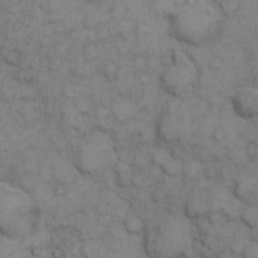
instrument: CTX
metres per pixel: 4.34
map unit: eHh
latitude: 6.5168
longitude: -65.1214
